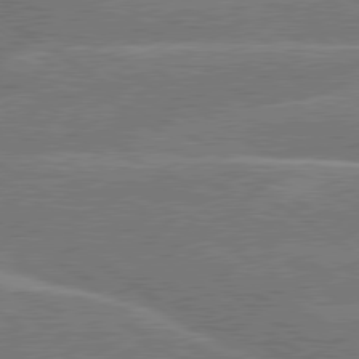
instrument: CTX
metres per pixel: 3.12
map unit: lApd
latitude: 79.7450
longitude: -145.8016
